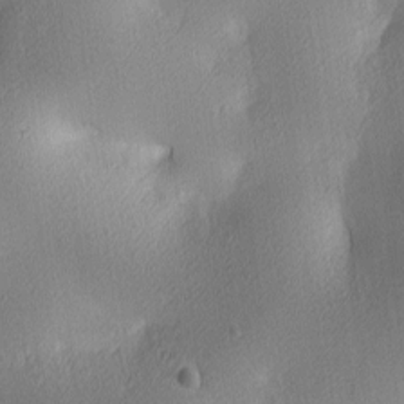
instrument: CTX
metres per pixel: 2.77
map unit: lAa
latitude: 3.1970
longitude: -116.3278
